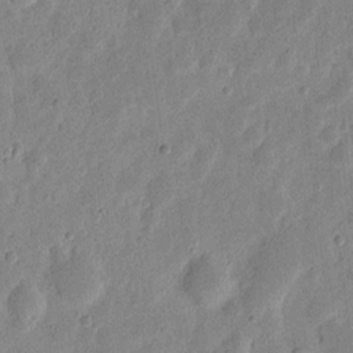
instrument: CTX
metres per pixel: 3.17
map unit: eHh
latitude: 7.7827
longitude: -71.5749
